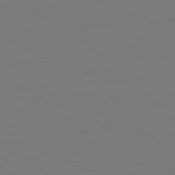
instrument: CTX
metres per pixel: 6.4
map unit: lApd
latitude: 81.5749
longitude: 149.8801
